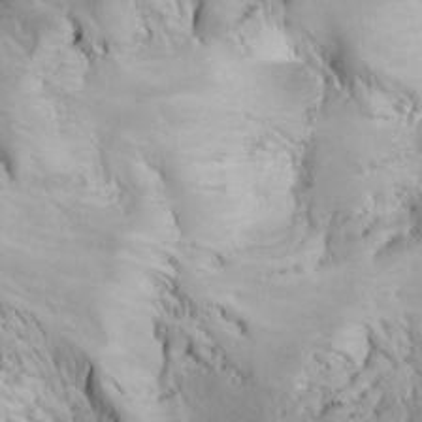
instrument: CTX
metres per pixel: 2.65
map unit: Ht
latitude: 7.7261
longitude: -29.8205
